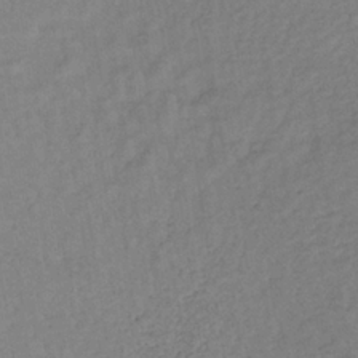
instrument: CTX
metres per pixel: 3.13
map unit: lHb
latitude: -34.1606
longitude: 65.1054
